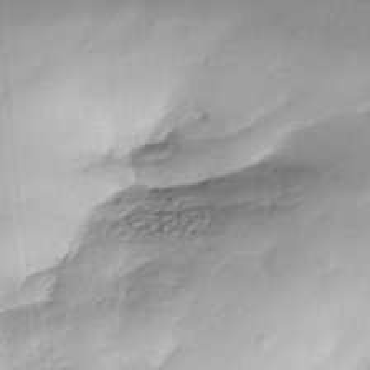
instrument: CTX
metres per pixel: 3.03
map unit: Nhe
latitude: -37.9178
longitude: -148.3278
